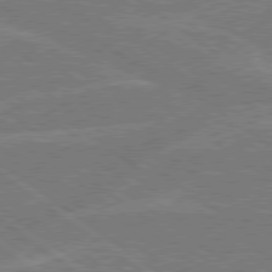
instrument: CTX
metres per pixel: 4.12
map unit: Hpe
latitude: 78.7813
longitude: -130.2712
